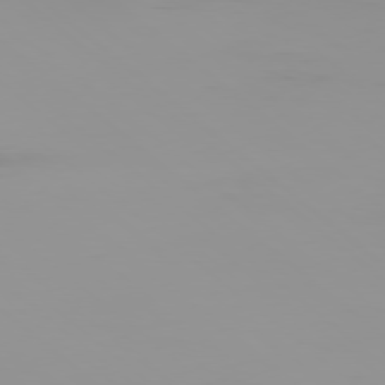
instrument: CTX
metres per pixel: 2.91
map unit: Ap
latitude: -79.0675
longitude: -71.4426
